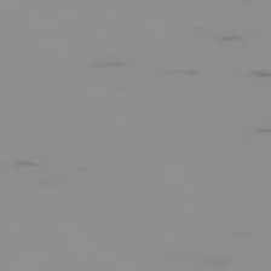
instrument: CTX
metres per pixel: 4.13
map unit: Hpe
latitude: -76.4251
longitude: -10.5168
